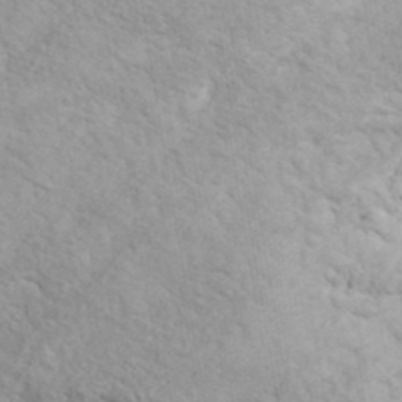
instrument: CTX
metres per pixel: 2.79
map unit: ANa
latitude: 41.3481
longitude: 55.4455
